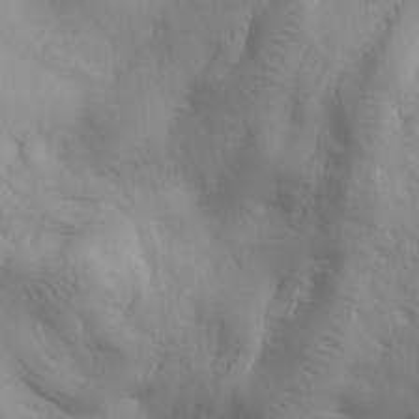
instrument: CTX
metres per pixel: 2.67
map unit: eHh
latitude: 30.3279
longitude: -68.2901
